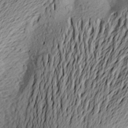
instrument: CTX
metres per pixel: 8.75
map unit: Aa
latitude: 22.5357
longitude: -149.6127
